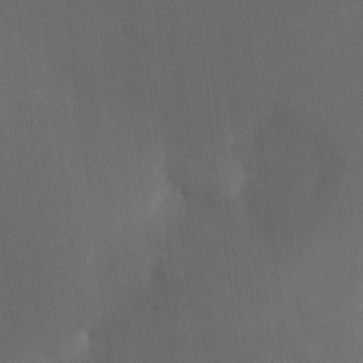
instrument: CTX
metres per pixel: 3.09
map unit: Nhu
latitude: -11.0298
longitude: -40.6112
